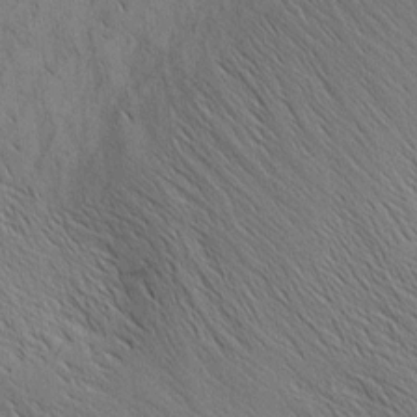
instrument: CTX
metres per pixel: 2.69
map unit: Nhu
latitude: -4.0283
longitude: -149.7072
